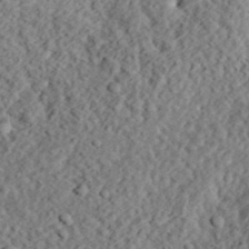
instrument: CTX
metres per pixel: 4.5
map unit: eHh
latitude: 36.8947
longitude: -79.0081
